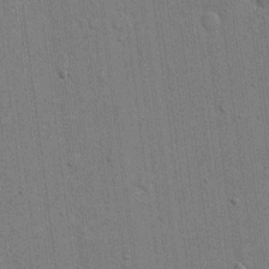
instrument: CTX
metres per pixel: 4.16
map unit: eHh
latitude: 15.4994
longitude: -69.1214
